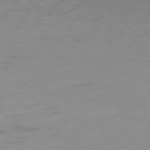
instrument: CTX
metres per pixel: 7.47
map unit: Hpe
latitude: 78.1389
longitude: -138.5546
